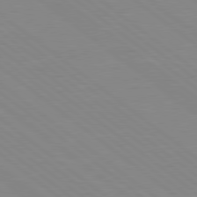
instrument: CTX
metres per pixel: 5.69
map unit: Hpe
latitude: 78.7247
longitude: -124.3467
